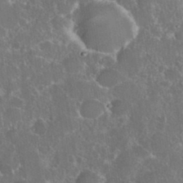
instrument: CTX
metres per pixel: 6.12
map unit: eHh
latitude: 36.8002
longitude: -61.1403
